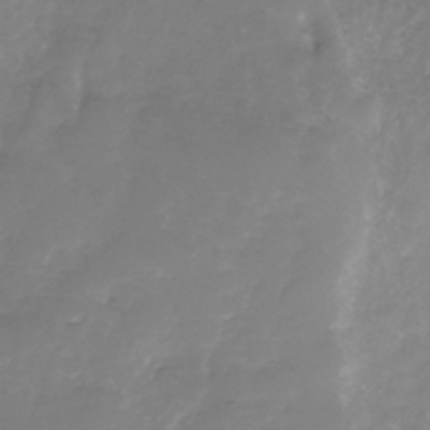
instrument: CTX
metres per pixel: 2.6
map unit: Nhe
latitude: -36.2172
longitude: -92.4790
